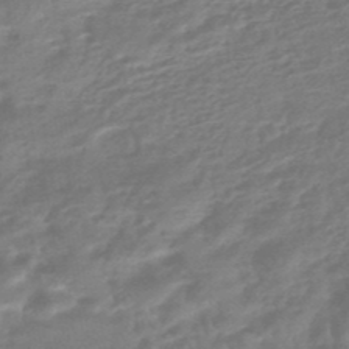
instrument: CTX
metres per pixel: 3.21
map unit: HNhu
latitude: -46.2739
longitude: 89.9556
